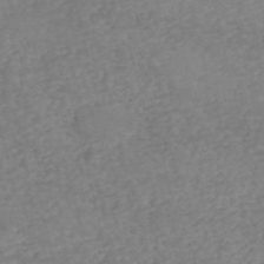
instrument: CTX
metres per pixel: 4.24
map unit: eHh
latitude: -55.2187
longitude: -90.4790
